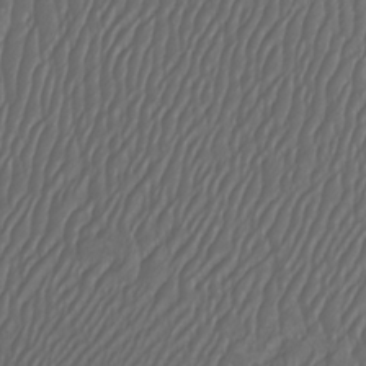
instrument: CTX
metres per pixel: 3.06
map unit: Htu
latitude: -7.1998
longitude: -68.8191
